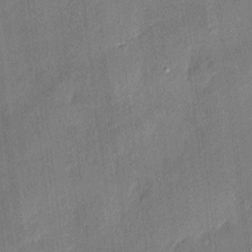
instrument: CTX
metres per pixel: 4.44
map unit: eHh
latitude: 4.5357
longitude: -74.5546
